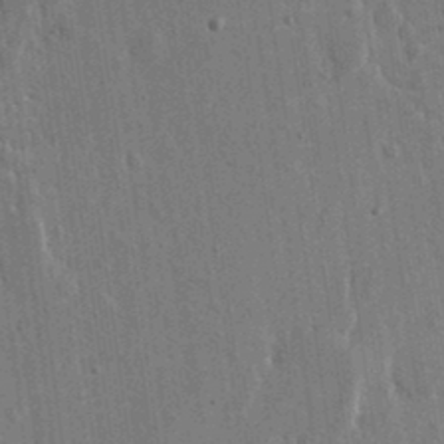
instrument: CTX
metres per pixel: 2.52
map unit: eHh
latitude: 15.6316
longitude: -68.7813
